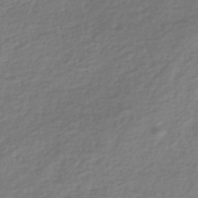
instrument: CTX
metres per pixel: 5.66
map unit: Nhe
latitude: -46.4629
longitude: -171.9906
